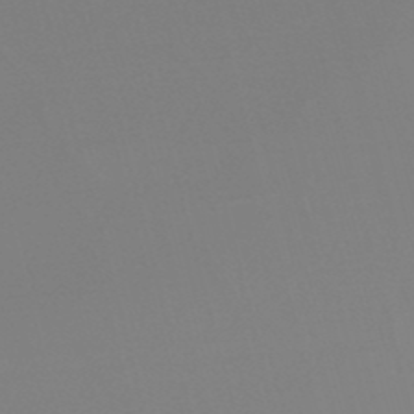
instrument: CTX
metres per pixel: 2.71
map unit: lHb
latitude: -49.2565
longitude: 68.4062
